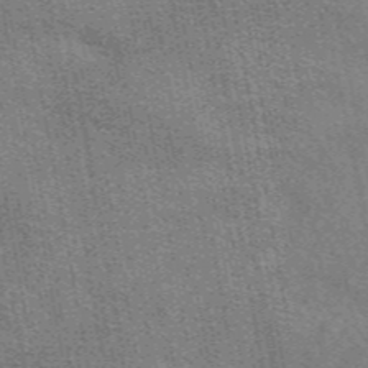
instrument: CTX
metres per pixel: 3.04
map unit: eAb
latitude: 48.4223
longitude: 116.8219
